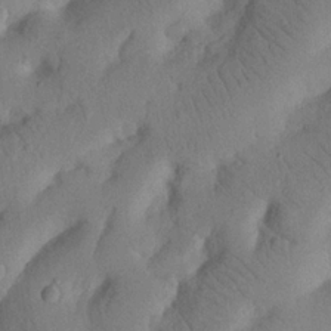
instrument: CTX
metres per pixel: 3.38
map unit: Nhu
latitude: 21.2537
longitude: -74.2334
